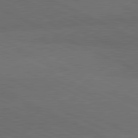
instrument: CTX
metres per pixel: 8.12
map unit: lApd
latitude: 81.3859
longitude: 148.5763
